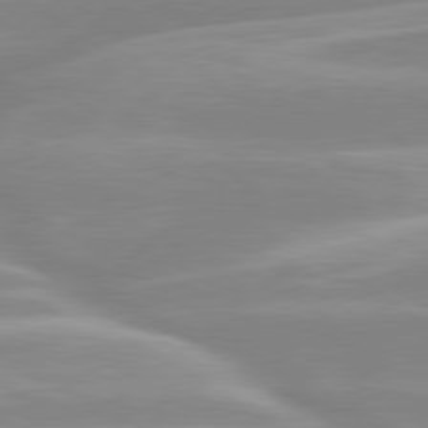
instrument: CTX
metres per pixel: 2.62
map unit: lApd
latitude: 80.1200
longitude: -128.0633
